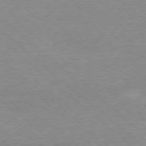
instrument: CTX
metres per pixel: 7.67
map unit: Ap
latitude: -77.6155
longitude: -92.8191
